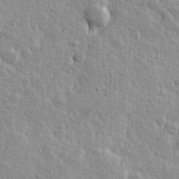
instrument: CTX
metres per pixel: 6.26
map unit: Hve
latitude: 24.9324
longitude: 144.3306
